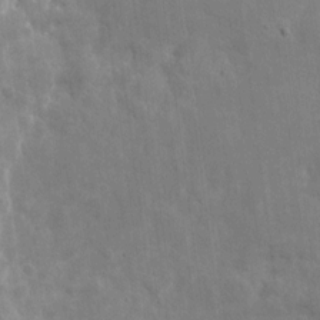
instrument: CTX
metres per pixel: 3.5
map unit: eHh
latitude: 8.5357
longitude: -71.5749
